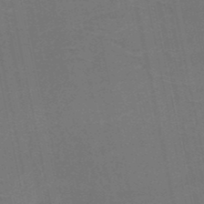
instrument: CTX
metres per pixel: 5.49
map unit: HNb
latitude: -51.1998
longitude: -42.6113
